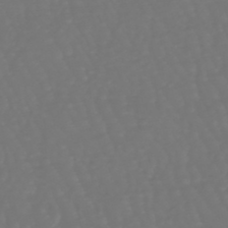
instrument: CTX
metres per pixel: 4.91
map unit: lHb
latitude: -47.2376
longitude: 79.8422
